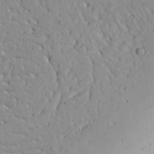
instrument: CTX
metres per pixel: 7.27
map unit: Aa
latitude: 15.0648
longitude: -140.7624
